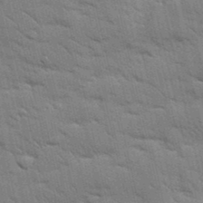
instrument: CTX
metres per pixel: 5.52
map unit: Nhu
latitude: 24.1766
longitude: -73.4805
